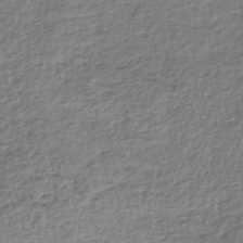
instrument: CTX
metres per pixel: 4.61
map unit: Nhe
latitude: -46.4440
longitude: -172.6679
